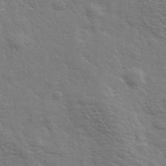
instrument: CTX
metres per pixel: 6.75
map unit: Ave
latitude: 37.3293
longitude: -109.2159
